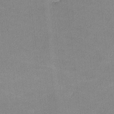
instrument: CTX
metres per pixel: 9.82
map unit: lHvf
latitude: -11.1431
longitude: -100.6302
